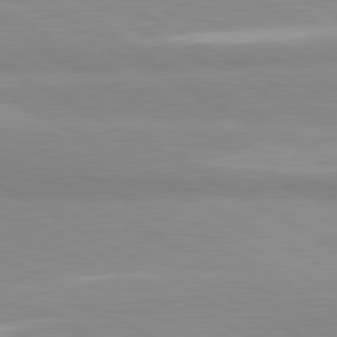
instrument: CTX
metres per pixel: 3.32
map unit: lApd
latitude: 80.8758
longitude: -179.0648
